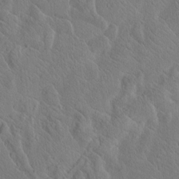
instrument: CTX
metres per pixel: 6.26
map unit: Htu
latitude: -2.7652
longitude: 167.9556
